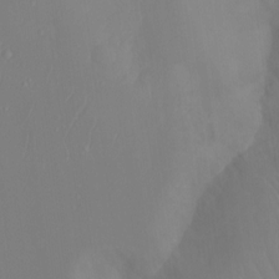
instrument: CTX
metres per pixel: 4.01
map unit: Ht
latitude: -15.0109
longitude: -54.7057
